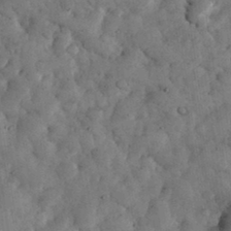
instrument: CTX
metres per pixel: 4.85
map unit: eHh
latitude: 34.1388
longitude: -68.5546
